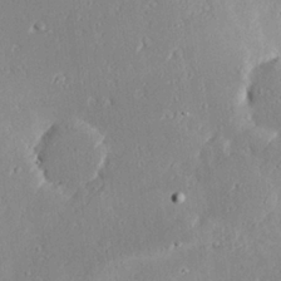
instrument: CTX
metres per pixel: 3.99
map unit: Hve
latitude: 25.4804
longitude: -94.1578
